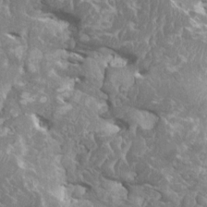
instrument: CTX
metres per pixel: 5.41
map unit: HNhu
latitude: 1.6316
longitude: 6.7085
